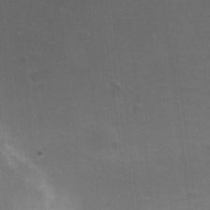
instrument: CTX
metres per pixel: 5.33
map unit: Nhu
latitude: 27.7450
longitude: -55.6883
